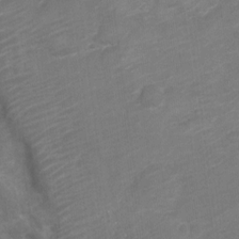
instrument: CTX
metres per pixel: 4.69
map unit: Nve
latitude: -18.2739
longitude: 106.9542
